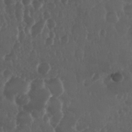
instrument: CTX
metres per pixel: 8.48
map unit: Nhu
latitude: 28.9702
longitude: -57.0836
